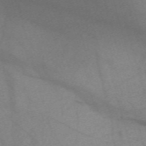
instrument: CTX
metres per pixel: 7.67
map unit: Nve
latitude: -59.2564
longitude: 64.7086
